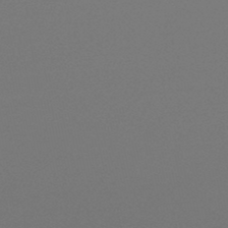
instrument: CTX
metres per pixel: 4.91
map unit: lHb
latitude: -47.3131
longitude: 60.1228
